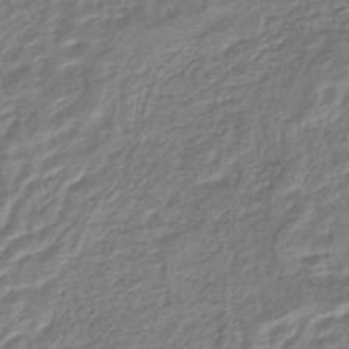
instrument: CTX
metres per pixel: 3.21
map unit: HNhu
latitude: -44.8786
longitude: 102.8786
